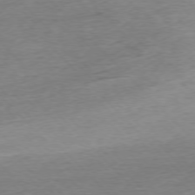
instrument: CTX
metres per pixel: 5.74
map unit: Ap
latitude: -76.8408
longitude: -97.8205
